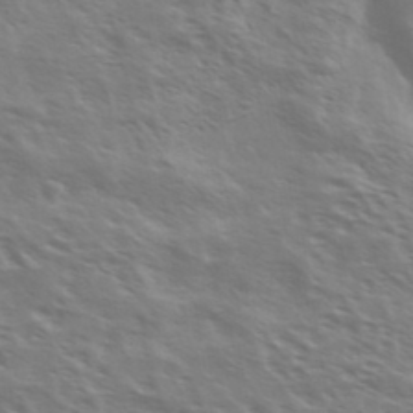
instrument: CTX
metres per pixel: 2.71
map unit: Ave
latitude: 37.2915
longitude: -111.0837
